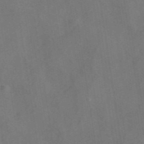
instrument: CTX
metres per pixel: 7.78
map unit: ANa
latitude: 44.2522
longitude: 25.6722
